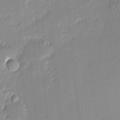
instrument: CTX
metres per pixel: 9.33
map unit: eHh
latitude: -2.5951
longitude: -82.5167
